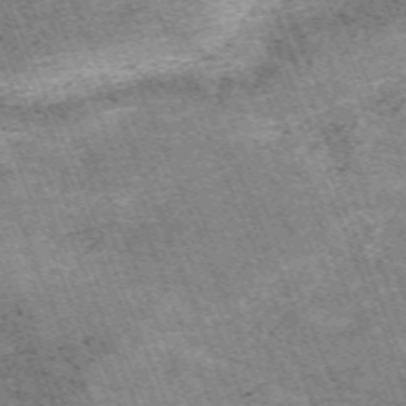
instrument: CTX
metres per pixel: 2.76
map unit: HNb
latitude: -54.4251
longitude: -48.1767
